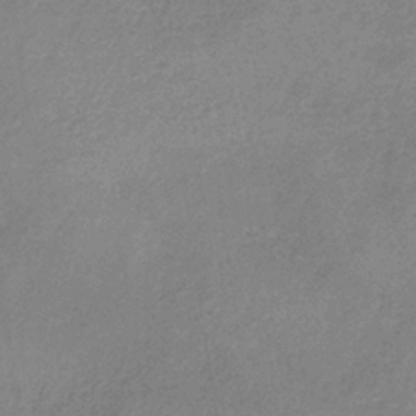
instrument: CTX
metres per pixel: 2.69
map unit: HNb
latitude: -33.7289
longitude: 55.3132
